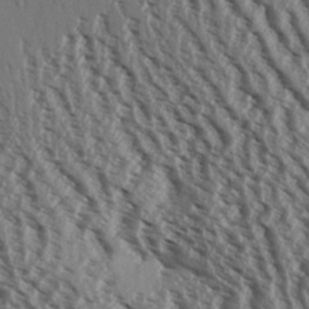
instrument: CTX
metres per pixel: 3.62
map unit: Aa
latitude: 31.6127
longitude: -137.8206
